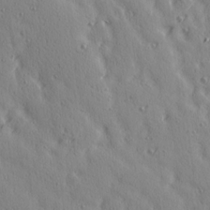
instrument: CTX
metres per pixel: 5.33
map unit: Ave
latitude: 15.0459
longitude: -105.5938
